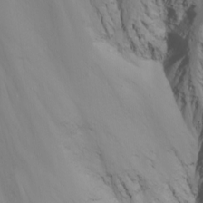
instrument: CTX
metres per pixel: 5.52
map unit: Nhu
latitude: -8.3684
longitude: -84.1578
